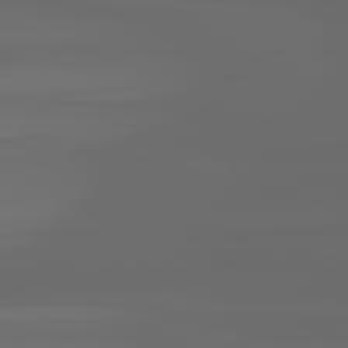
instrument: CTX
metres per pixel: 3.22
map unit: lApd
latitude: 82.7813
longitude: -137.1026
